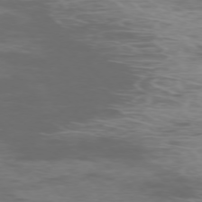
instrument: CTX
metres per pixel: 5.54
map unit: Ap
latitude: -75.7289
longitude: -68.4790
